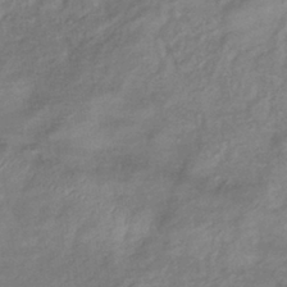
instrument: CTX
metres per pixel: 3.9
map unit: eHb
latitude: -38.9731
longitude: 78.6707
